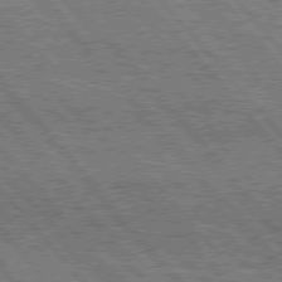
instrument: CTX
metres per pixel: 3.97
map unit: Hpe
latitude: 76.5734
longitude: -150.0633
